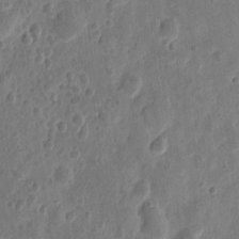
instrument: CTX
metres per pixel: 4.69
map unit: eHh
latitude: 9.1970
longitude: -73.8206
